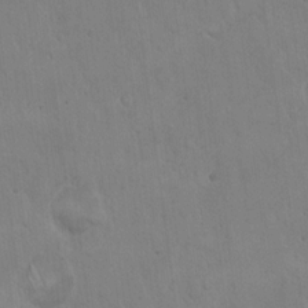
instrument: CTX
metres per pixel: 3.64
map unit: Hto
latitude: 17.2537
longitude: -59.7261
